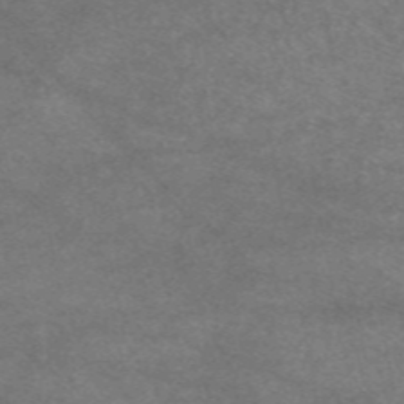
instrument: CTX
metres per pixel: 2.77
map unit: eAb
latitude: 47.6883
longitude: 125.3132
